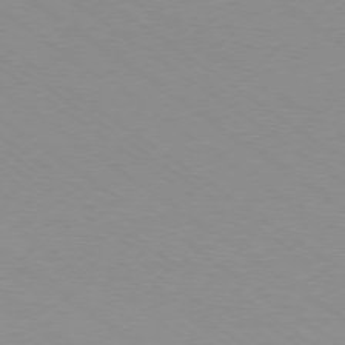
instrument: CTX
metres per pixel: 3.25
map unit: Ap
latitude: -79.3887
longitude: -55.5371
